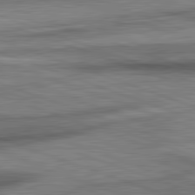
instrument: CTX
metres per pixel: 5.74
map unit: lApd
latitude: 82.3467
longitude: -162.7813
